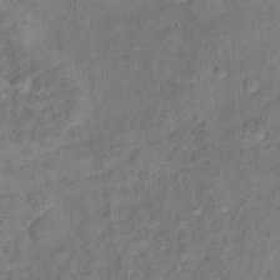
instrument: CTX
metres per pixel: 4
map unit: Ht
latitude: 13.8772
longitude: -39.4237
